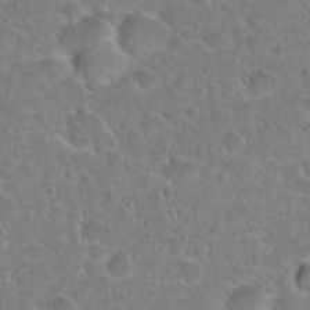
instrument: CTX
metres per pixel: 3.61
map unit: Hto
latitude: 22.6868
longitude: -45.6694
